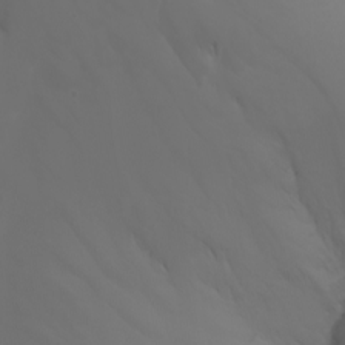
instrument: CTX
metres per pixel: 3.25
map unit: Nhu
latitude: -7.1620
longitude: -85.7261
